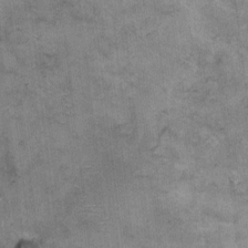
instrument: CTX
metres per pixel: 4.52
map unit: eHh
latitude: 10.1956
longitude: -63.4427
